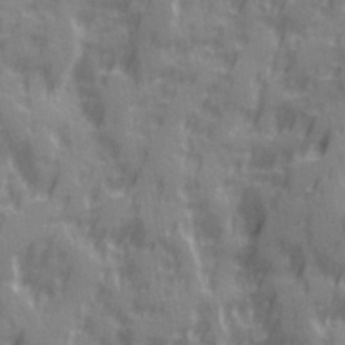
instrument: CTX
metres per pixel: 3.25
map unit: Ave
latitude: 20.0822
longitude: -132.4034
